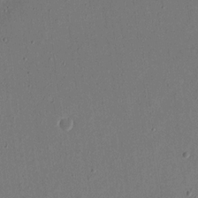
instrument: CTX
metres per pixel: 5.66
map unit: eHh
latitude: 16.4790
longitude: -70.2900
